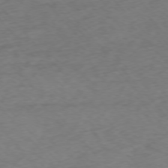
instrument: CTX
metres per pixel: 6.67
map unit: Ap
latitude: -76.0472
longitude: -65.8205
